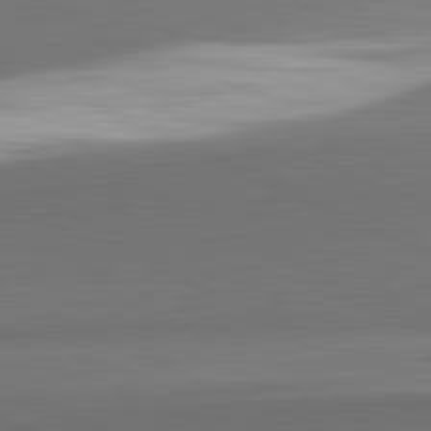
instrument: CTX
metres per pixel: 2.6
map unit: lApd
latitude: 81.9528
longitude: 154.1417
